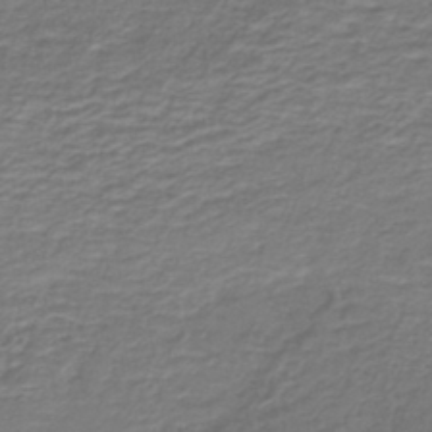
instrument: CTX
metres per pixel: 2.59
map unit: lHb
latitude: -41.8611
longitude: 52.2361
